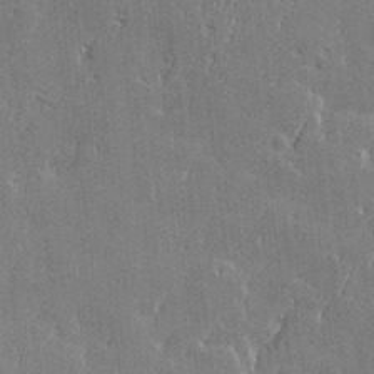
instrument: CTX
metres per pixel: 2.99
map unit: Htu
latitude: -6.0850
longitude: 175.8611
